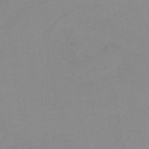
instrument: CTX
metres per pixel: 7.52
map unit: HNb
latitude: -35.2943
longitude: 51.7855
